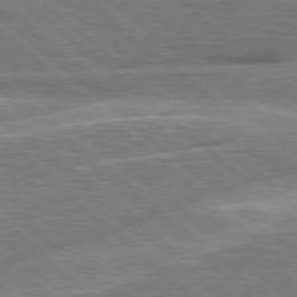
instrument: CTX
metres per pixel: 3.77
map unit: Hpe
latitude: 78.4223
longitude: -157.6316
